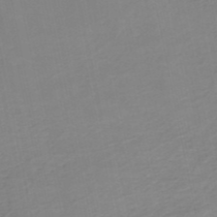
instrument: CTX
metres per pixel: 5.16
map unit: HNb
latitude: -50.4440
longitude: -50.8380
